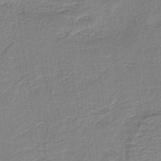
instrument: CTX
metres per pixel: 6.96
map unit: HNb
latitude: -40.6518
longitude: 50.7841
